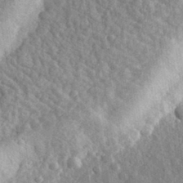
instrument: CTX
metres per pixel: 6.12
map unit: eHh
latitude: 33.3671
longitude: -79.6694
